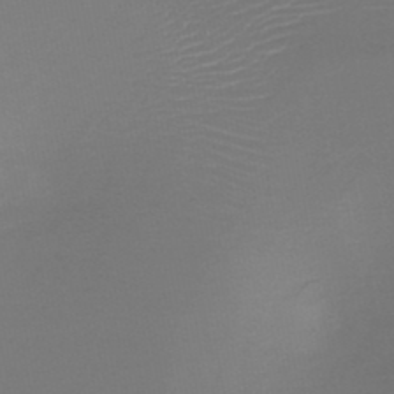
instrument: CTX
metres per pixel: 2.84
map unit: HNb
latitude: -47.3698
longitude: -43.3671
